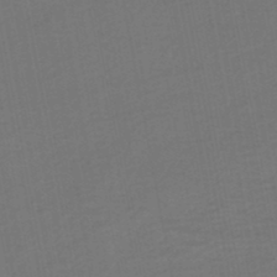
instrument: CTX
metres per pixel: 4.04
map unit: HNhu
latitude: -48.4440
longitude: 100.5195
